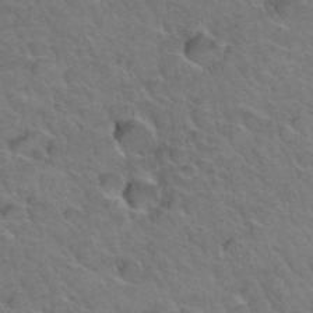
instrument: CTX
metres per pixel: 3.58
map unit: Hto
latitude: 35.0836
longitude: -47.2537
